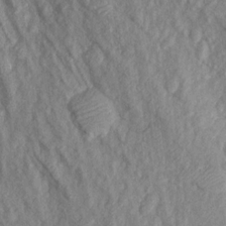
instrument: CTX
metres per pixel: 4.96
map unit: Aa
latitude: 16.3656
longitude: -145.4993
